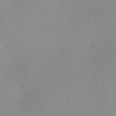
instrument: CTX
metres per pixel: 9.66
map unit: Ave
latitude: 3.8772
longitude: -113.2348
